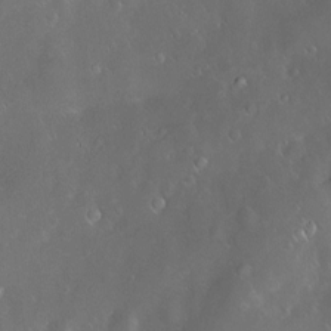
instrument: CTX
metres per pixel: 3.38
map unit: Hve
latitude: -10.8786
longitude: 174.8030
